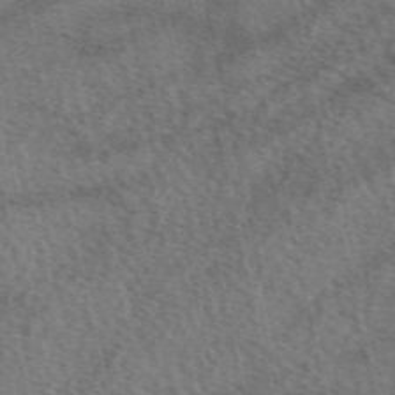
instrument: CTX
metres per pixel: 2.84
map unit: eAb
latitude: 50.4601
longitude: 113.9556
